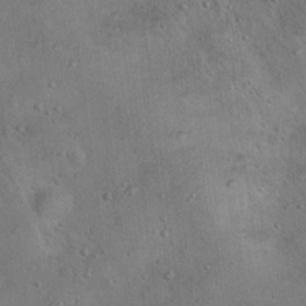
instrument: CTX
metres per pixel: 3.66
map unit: Nhu
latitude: 13.4238
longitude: -27.4238
